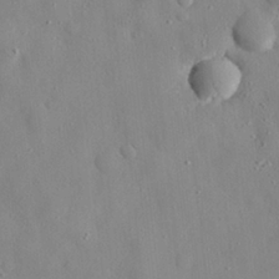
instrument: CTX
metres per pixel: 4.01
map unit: eHh
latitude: 28.3278
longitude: -77.5938
